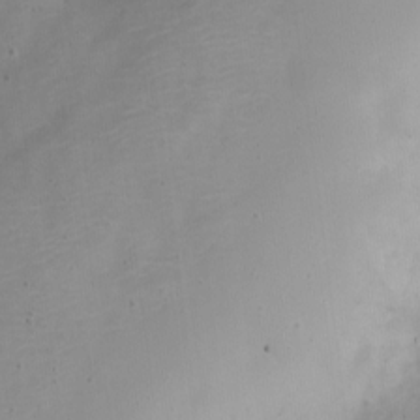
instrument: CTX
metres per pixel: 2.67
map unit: Nve
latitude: -22.3306
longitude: 106.3307
